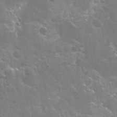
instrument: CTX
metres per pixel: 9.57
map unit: Hto
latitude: 29.9339
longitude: -43.8206
